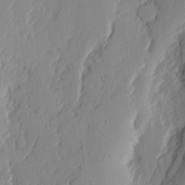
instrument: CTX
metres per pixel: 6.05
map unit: eHh
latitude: 4.3656
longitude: -76.1389
